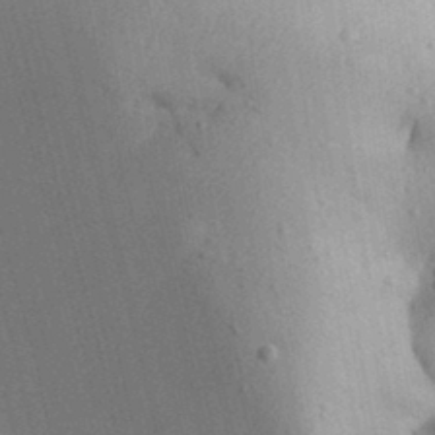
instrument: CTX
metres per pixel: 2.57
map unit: Aa
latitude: 31.8773
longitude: -145.7449
